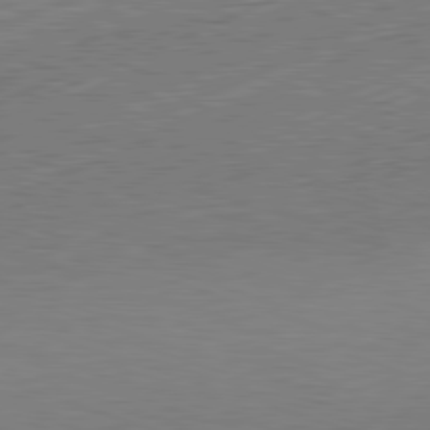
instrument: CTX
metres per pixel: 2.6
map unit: Hpe
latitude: -82.1984
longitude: 11.8611
